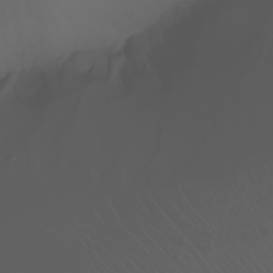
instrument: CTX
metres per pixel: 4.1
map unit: Nhu
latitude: -7.7099
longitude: -84.1767
